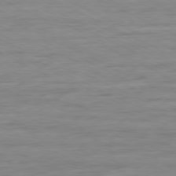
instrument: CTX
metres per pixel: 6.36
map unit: Ap
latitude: -80.0661
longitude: -104.7624
